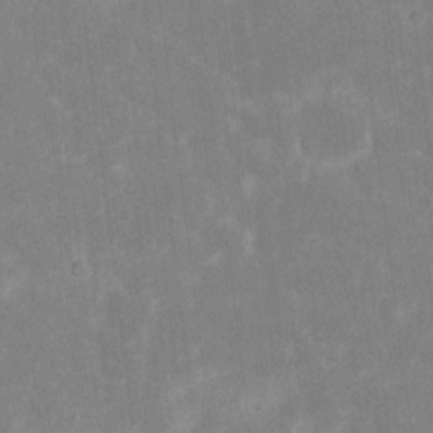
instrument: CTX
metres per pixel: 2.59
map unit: eHh
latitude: 7.0458
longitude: -69.7828
